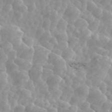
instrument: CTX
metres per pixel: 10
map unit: ANa
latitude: 45.7638
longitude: 28.5952
